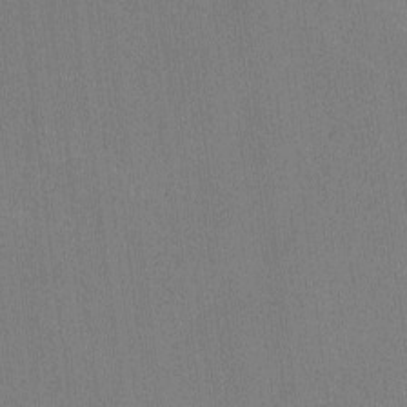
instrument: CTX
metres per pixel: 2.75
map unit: lAvf
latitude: -8.7463
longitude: -113.6505
